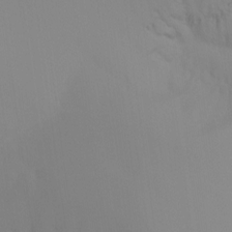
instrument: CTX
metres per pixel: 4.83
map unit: Ht
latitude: -15.4833
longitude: -51.0080
